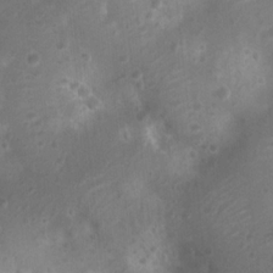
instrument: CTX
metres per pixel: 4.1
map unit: Nhu
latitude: 6.6301
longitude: -21.4048
